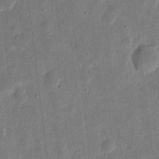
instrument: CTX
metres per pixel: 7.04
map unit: eHh
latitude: 7.0458
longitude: -71.4048
